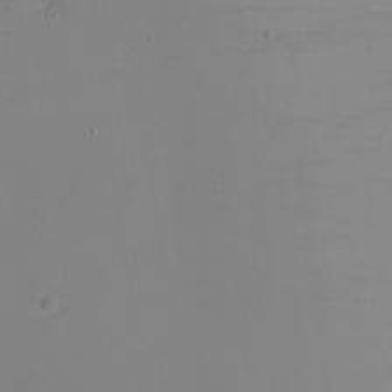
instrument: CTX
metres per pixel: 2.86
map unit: eHh
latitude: -5.9556
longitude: -80.6868
